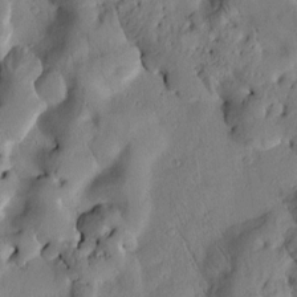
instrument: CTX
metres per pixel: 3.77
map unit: Htu
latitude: 2.8191
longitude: 178.9730
